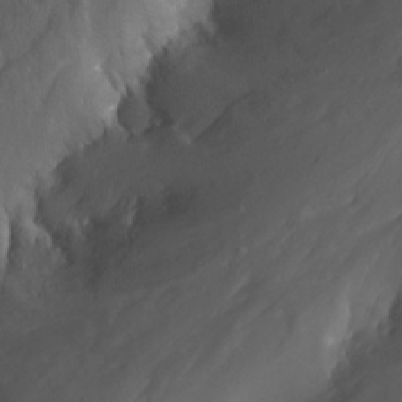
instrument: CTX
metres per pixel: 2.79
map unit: Nhu
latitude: -12.9920
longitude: -65.0837
